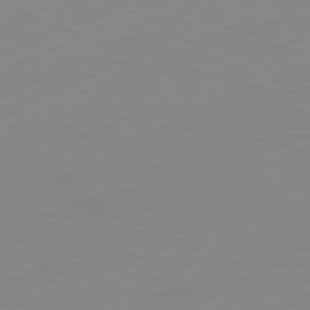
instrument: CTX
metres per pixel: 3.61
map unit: Ap
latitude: -81.2187
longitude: -84.6491
